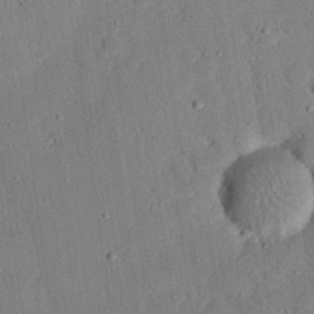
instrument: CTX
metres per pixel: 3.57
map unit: eHh
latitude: 26.8947
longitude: -79.4049
